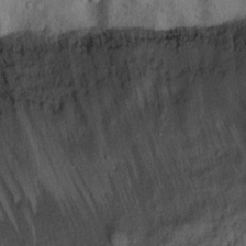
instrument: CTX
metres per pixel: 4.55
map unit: Ht
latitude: 12.9703
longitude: -40.5356
